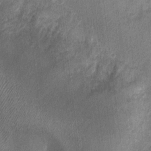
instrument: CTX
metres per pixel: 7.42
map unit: Nhu
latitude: 3.9150
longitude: -16.5167
